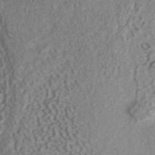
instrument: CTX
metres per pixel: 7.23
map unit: Nhu
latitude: -41.1242
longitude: -83.4237
